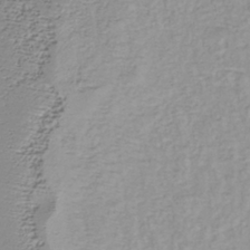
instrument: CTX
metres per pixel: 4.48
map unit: lHb
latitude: -38.9920
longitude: 71.5210
